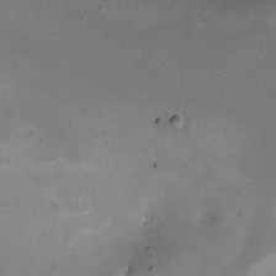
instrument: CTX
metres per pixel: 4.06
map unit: eHh
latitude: -4.9730
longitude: -78.8758
